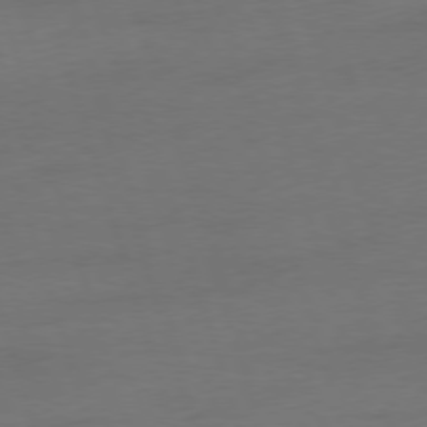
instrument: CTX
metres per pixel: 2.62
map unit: Ap
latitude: -76.4629
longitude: -73.4805
